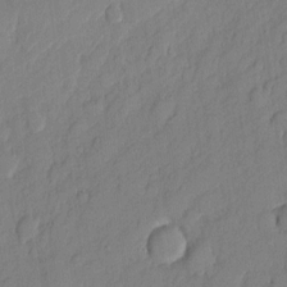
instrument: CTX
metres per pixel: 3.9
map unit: eHh
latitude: 5.8772
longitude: -75.8772
